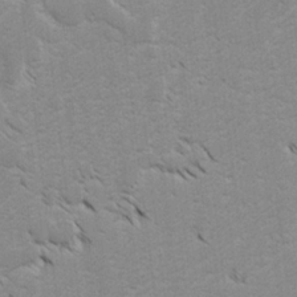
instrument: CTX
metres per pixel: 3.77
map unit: lAvf
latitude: -4.7085
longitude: -114.5356
